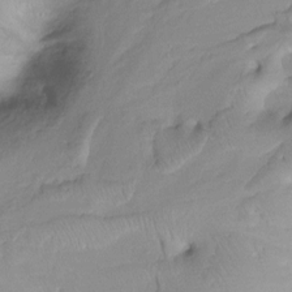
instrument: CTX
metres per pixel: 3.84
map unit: Ht
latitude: -13.2943
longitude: -44.8569
